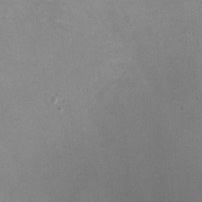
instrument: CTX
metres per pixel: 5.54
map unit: HNhu
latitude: -0.9920
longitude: -3.1781
